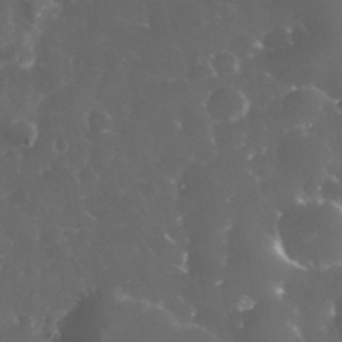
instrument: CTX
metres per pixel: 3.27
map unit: eHh
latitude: 33.3860
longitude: -63.1970
